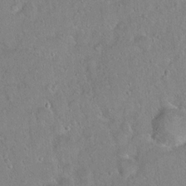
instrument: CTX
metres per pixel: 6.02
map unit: Hto
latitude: 15.8773
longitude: -40.7057
